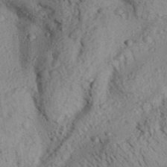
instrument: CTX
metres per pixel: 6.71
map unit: Aa
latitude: 30.7058
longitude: -138.3089
